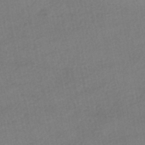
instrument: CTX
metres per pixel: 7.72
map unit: HNhu
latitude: -48.1984
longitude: 102.3306
